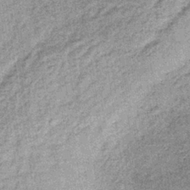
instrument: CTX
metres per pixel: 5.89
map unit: lHb
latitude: -36.4062
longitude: 65.5210
